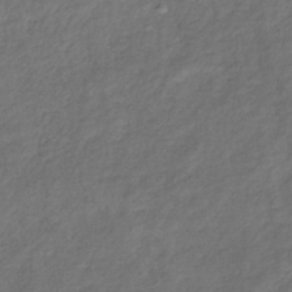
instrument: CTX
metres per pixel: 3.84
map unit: lHb
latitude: -39.6533
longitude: 74.1039
